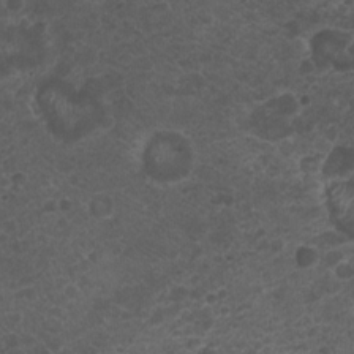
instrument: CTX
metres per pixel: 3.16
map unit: Nhu
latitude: 2.1955
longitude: -15.4049
